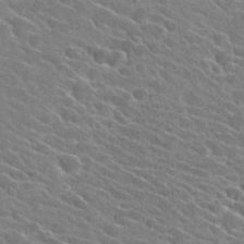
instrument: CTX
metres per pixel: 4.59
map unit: Hto
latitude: 26.1578
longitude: -42.3845
